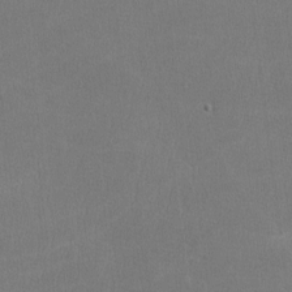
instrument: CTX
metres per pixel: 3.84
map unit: lHvf
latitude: -11.7478
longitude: -101.2537
